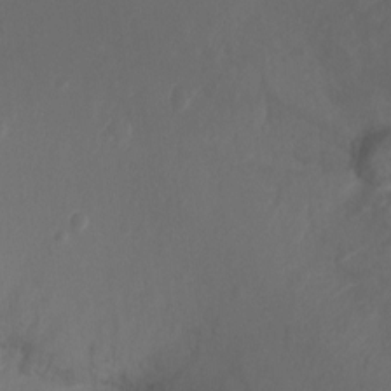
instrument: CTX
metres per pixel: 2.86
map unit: Ht
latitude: -10.4818
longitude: -35.5938
